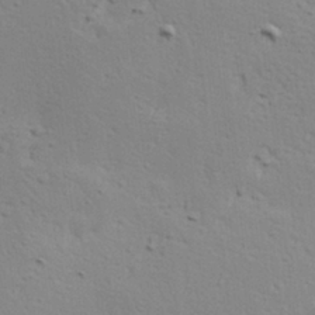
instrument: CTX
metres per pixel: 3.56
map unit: Hve
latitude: 23.4426
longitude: -97.7827
